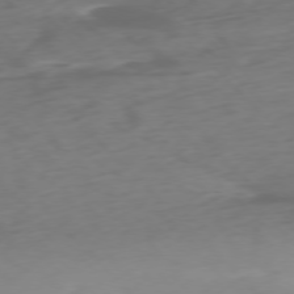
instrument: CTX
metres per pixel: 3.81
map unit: Ap
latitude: -77.0297
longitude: -78.7058
